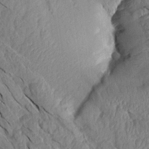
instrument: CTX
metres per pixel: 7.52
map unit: Aa
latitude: 14.8002
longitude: -145.0647
